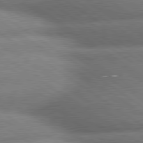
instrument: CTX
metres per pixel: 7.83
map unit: lApd
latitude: 79.9906
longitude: -168.3467
